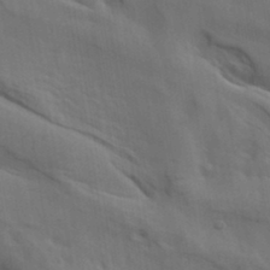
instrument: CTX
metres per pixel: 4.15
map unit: lAa
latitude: 19.0269
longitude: -138.8758
